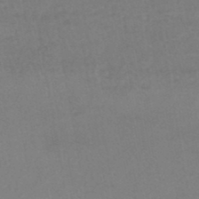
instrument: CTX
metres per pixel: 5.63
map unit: HNhu
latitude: -48.1984
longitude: 99.5777
